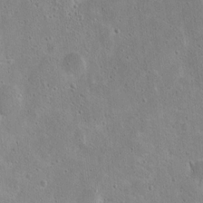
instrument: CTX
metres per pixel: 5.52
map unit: Hto
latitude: 16.2712
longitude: -37.7261
